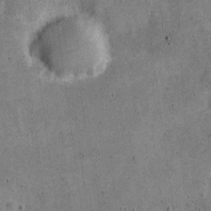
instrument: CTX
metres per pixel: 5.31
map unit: Nve
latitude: -25.3698
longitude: 105.3698
